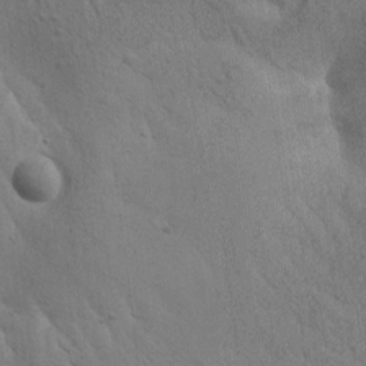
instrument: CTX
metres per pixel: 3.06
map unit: Htu
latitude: -0.0283
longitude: 174.1983
